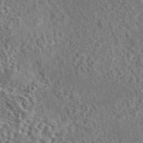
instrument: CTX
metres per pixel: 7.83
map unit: eAb
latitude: 43.9339
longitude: 114.2739
